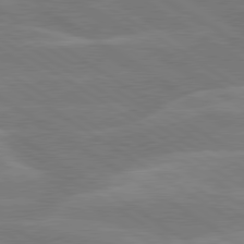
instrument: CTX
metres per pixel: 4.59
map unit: lApd
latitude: 79.5938
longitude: -122.9892
